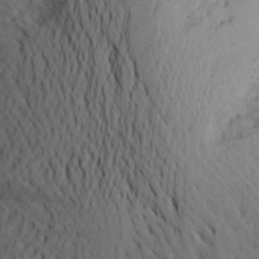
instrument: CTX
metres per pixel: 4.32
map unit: Aa
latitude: 25.8394
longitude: -147.7450
